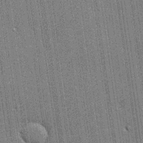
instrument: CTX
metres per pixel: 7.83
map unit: lHvf
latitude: 19.4426
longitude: 142.4629
